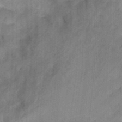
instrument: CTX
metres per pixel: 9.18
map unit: Hto
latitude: 9.6694
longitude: -35.7260
